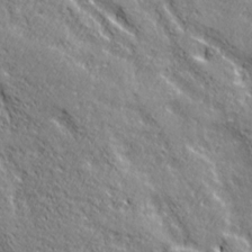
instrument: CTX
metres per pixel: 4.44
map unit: Ave
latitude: 20.8947
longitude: -135.5560
